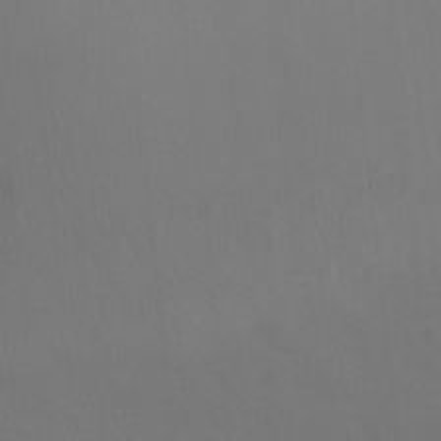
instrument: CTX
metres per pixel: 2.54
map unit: Ht
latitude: -9.8044
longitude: -46.3657
